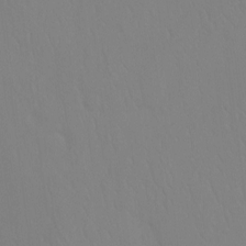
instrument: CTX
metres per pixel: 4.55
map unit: Ht
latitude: -9.4832
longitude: -35.0269
